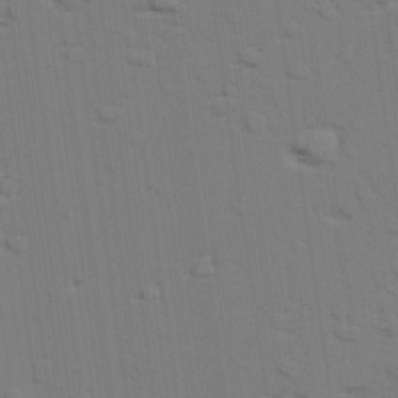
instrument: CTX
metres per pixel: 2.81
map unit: lAvf
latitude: 27.1781
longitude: -108.7624
